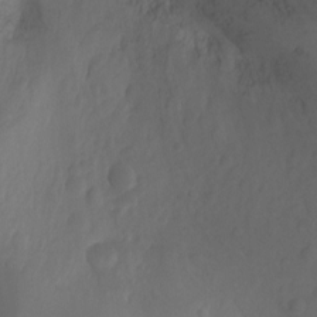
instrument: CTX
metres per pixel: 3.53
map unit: Ht
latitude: -10.7841
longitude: -35.4426
